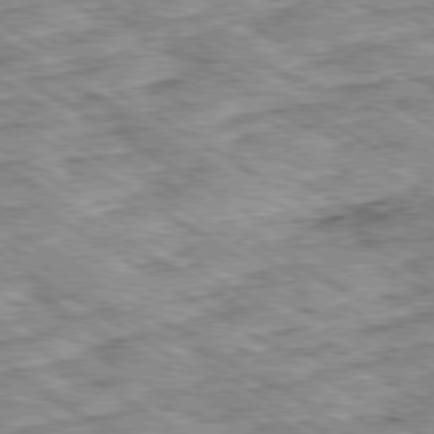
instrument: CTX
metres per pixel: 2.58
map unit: Ap
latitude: -80.0850
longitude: -49.4993
